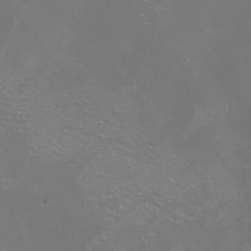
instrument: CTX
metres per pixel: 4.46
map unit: Nhu
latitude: -5.7099
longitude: -91.5749
